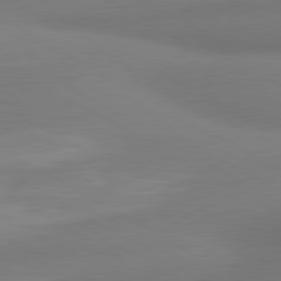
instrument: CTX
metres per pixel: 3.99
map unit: lApd
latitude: 80.1767
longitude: 176.8408
